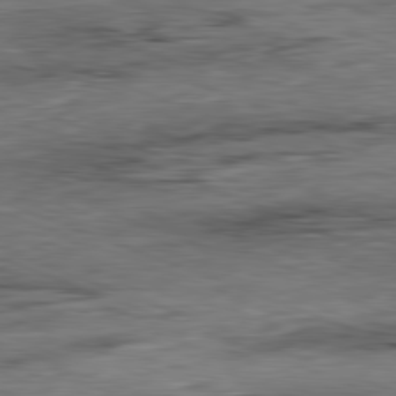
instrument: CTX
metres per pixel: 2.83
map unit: Ap
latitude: -81.8800
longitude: -85.1214
